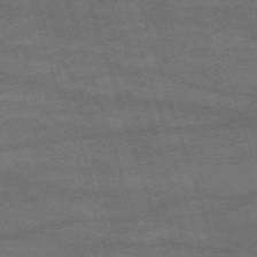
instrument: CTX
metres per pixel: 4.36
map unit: eHh
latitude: -63.1242
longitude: 53.7666
